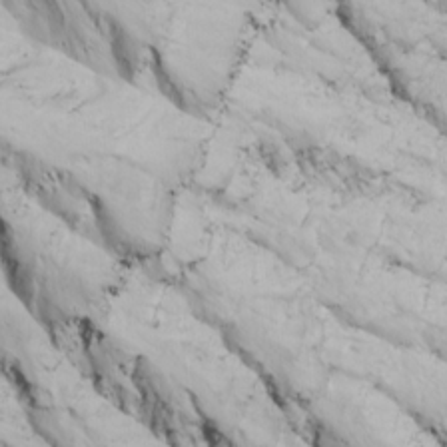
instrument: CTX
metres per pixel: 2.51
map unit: Ave
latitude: 20.9514
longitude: -137.9717
